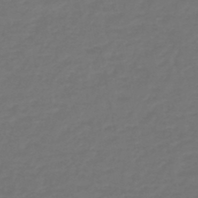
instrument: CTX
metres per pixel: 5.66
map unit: HNb
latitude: -47.1809
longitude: 55.2376
